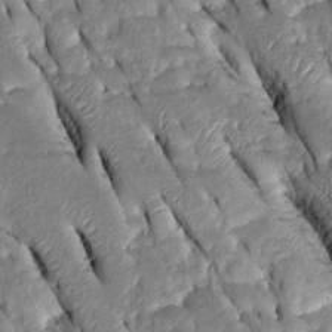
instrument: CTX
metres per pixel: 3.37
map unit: Htu
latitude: -0.3873
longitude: 149.5966
